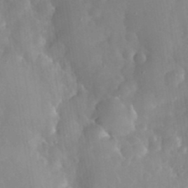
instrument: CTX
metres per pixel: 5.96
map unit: eHh
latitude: 33.0458
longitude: -59.9906
